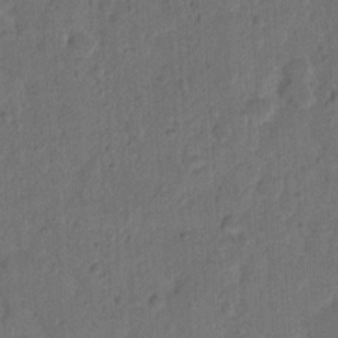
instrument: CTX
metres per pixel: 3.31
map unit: Hto
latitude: 8.4223
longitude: -61.4993
